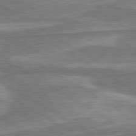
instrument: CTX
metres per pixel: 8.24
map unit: lApd
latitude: 80.4223
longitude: -177.6316
